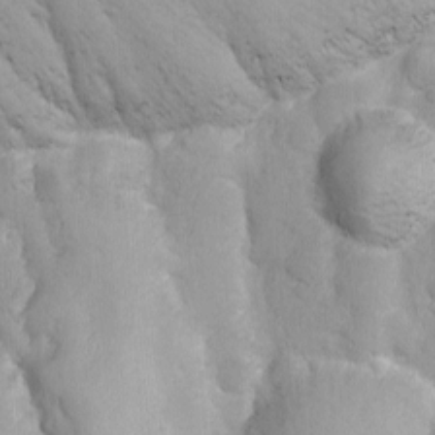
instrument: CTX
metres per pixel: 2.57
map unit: Ave
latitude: -10.7274
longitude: -120.5357
